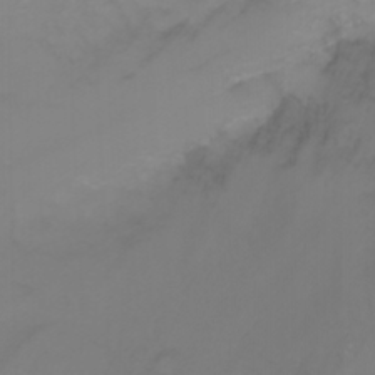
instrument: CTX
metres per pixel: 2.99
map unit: Nhu
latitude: -5.0297
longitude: -74.5735
